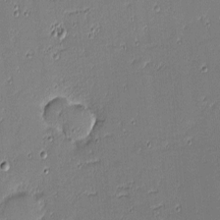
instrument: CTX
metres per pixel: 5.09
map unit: eHh
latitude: -3.7288
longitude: -82.3845
